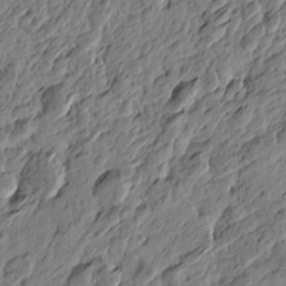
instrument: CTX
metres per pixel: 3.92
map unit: Htu
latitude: -3.9178
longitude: -178.9514
